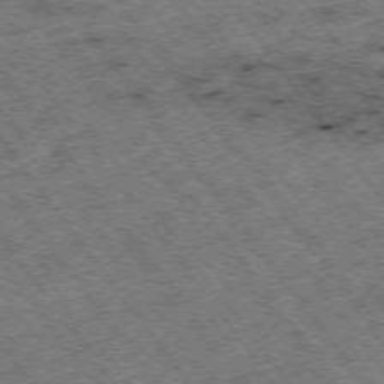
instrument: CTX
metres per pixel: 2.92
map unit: Hpe
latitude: -75.5399
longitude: -19.1970
